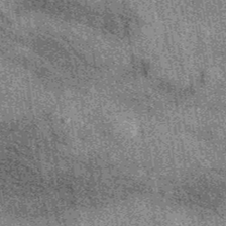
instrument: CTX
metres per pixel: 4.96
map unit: eAb
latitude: 39.0647
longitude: 107.4265
